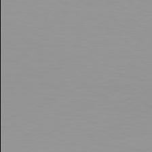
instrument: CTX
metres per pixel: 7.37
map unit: Hpe
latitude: 78.1956
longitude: -145.9906
